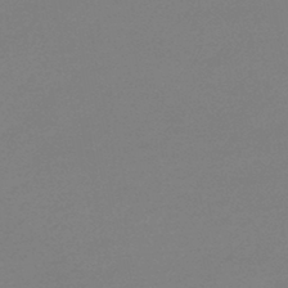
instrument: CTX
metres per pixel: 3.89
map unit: eHb
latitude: -45.8233
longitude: 86.2362
